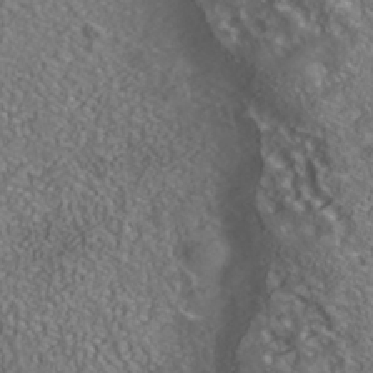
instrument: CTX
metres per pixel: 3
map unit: Nhe
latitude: -40.9730
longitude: -99.0836
